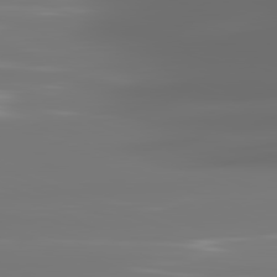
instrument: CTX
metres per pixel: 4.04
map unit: lApd
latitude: 81.8961
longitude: -145.4237
